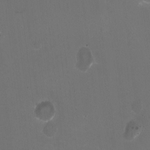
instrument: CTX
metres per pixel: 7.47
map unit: HNhu
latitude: -2.3495
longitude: -3.1403
